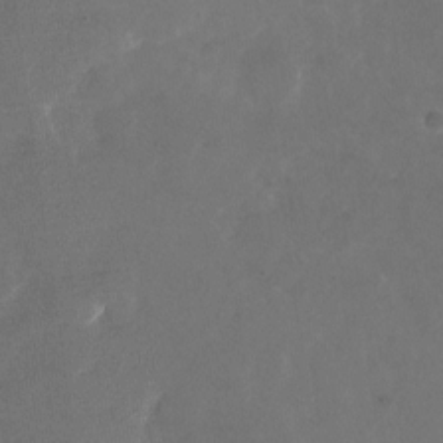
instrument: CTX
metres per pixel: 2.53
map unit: Nhu
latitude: -27.6532
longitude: -72.9892
